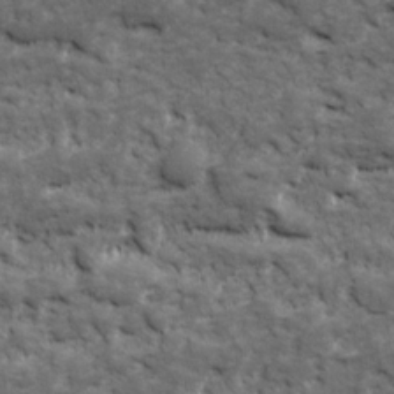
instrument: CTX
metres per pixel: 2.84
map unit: Ave
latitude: 17.5371
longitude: -135.6316
